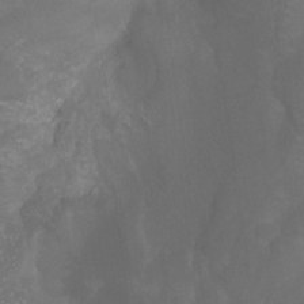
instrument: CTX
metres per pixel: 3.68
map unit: Ht
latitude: -14.8597
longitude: -54.9703
